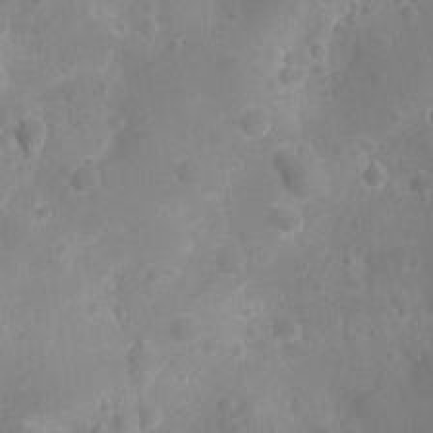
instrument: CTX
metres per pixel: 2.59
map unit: Ht
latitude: -10.5385
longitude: -22.9892
